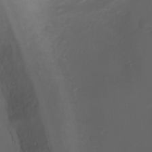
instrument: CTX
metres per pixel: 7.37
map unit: Ht
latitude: 0.7246
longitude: -21.6883
